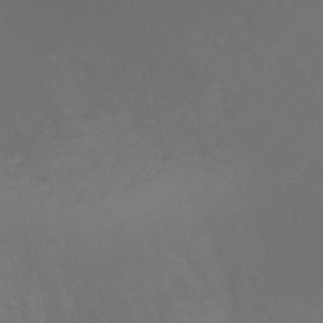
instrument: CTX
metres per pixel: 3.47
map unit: HNb
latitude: -44.3117
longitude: -44.0444
